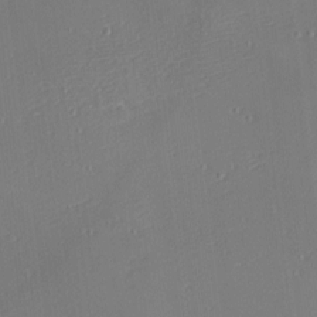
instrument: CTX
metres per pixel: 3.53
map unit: Nhu
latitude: 0.3467
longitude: -77.6127
